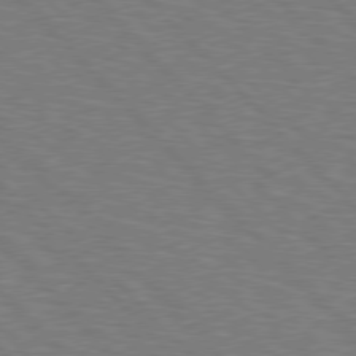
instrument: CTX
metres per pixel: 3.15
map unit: Hpe
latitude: 76.9324
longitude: -151.1403
